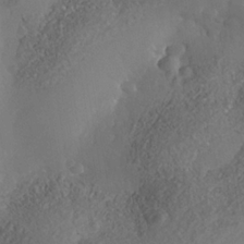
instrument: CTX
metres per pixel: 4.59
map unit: Nhe
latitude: -35.5966
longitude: -130.6680
